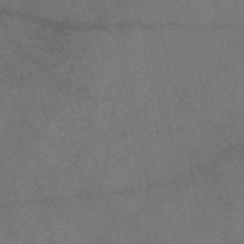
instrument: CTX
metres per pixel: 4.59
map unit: eAb
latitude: 47.2348
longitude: 110.9163
